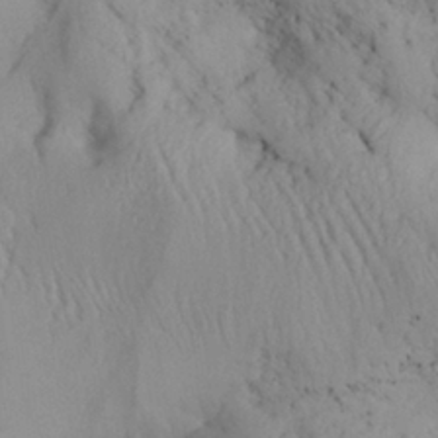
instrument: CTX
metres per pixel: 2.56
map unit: Aa
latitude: 28.2144
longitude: -134.0822
